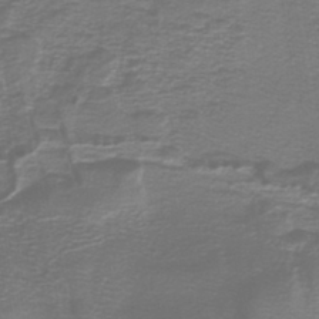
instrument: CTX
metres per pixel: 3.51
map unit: lHb
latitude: -41.2565
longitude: 55.0676
